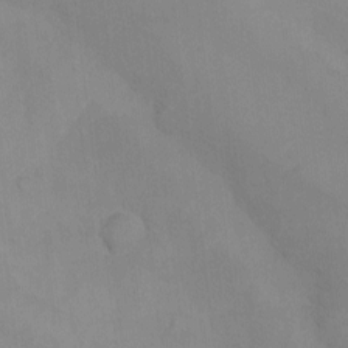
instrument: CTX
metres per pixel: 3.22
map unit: eHh
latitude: -9.2943
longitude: -67.5749
